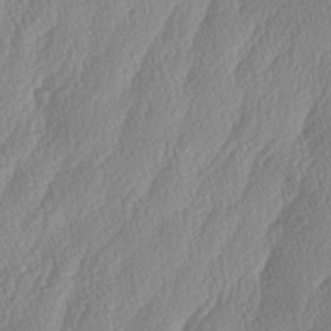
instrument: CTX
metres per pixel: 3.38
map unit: lAa
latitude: -5.2754
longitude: -129.5182
